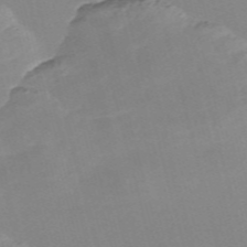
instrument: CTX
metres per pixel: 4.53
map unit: Nve
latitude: -58.0660
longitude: 58.0849
